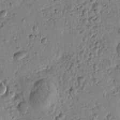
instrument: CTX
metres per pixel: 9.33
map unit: Htu
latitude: -0.9920
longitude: -176.2522
